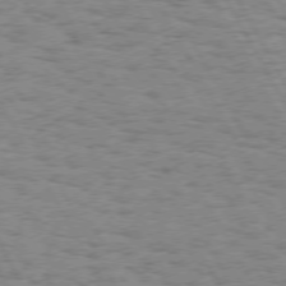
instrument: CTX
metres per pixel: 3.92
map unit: Hpe
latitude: 73.8017
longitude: -135.0647
